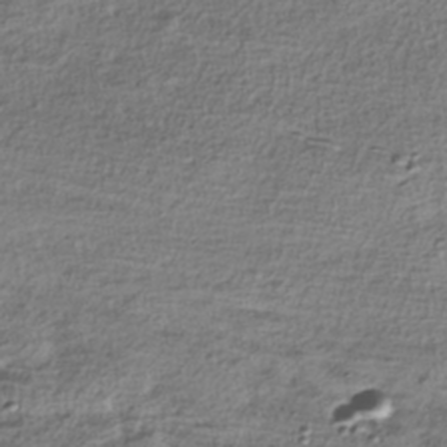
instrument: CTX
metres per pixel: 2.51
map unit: HNhu
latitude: -39.7100
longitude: 107.4833
